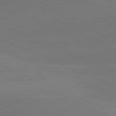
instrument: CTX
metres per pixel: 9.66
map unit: lApd
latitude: 81.4993
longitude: 136.4440
